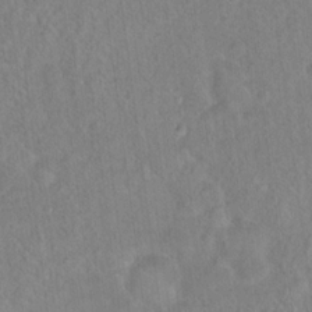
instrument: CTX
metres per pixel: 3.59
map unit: Hto
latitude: 16.7057
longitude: -39.9150
